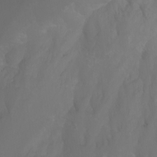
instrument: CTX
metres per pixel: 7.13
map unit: Nhu
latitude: -11.6911
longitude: -65.1214
